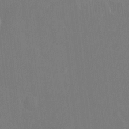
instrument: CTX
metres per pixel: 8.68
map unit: HNhu
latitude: 7.8205
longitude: 3.7477
